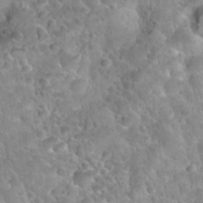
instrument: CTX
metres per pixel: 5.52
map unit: Nhu
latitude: 30.4790
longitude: -52.1578
